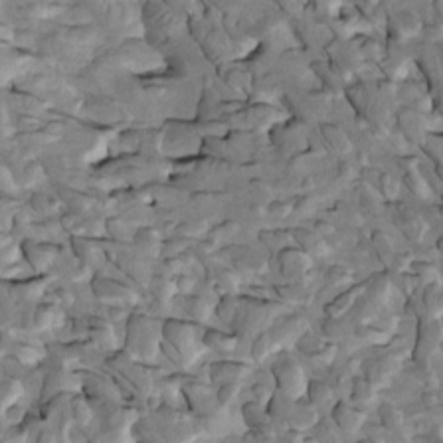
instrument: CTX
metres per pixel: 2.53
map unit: Htu
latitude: -2.9163
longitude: 149.5399
